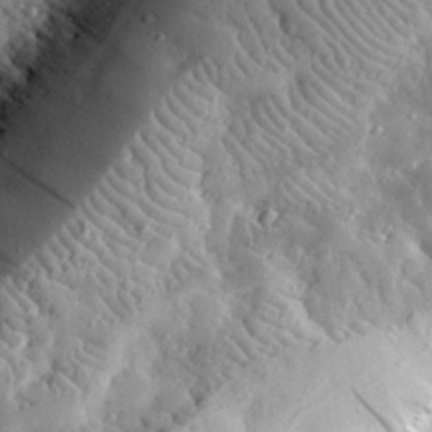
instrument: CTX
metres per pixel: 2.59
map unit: lHvf
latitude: 32.3467
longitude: -84.6680
